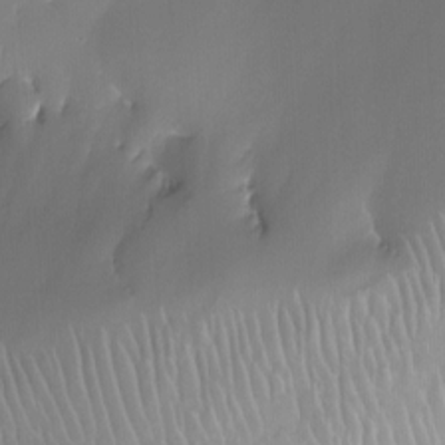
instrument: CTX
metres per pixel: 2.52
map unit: Nhu
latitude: -12.7463
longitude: -66.7057
